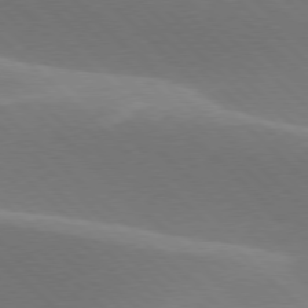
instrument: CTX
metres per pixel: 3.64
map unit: lApd
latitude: 77.3103
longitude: -51.7638
